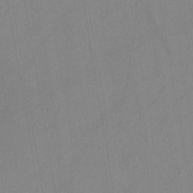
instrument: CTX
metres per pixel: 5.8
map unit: HNb
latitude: -45.6344
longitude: -39.8016
